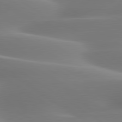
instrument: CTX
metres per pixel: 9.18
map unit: lApd
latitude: 79.7261
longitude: -92.5545
